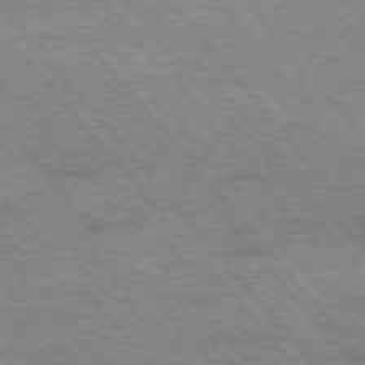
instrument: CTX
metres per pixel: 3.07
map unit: Hpe
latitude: -75.7100
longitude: -14.2523
